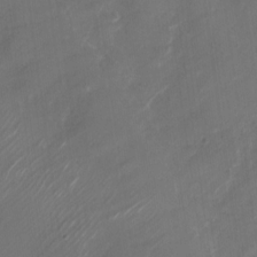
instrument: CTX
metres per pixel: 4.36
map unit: Nhu
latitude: -28.5196
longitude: -74.4979
